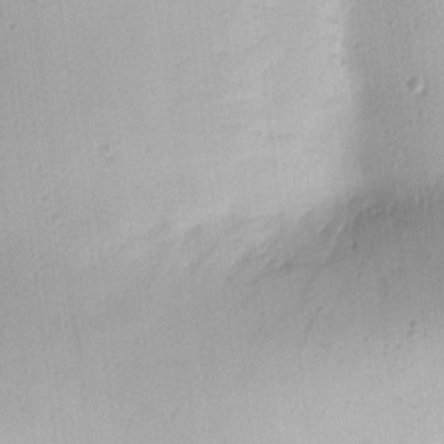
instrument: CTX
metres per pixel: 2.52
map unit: Hve
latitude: 13.6127
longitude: -90.6679
